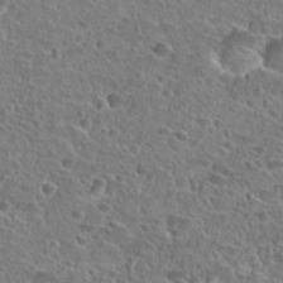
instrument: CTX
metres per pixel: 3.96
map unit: Hto
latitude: 25.0458
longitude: -46.0255
